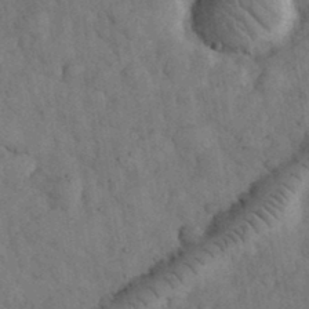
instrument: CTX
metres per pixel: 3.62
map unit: eHh
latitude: 33.8205
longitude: -68.3467
